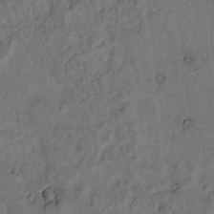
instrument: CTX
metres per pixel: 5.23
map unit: lAvf
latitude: 4.4223
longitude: 158.9919
